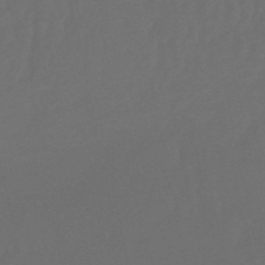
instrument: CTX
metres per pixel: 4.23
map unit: eHb
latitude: -50.9920
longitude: 76.6330
